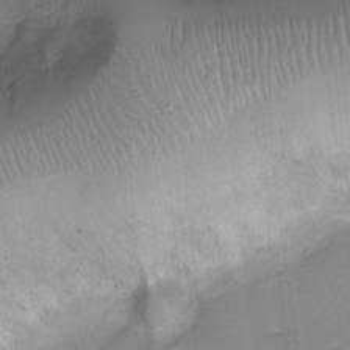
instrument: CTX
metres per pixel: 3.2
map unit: Ht
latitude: -5.6533
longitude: -21.1214
